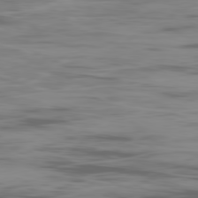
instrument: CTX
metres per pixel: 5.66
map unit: Ap
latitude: -81.1620
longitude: -61.7449
